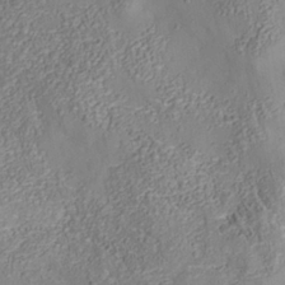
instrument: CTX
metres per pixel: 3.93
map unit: Nhe
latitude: -37.4832
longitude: 138.6708
